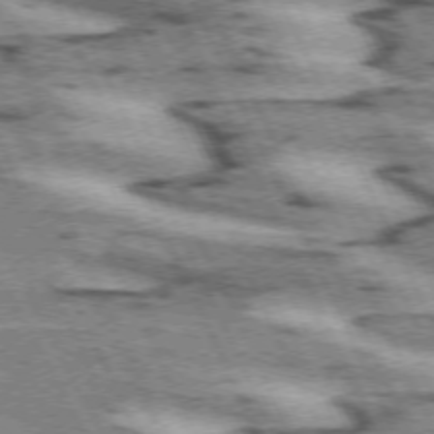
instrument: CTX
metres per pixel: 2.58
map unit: lApd
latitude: 72.1200
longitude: -54.8380
